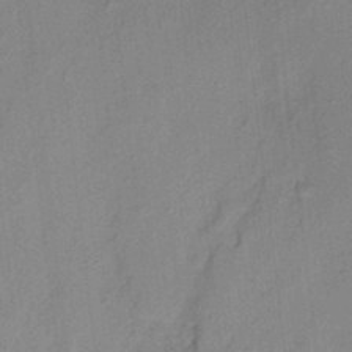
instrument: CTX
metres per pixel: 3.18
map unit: HNhu
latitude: 14.2523
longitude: 10.4251
